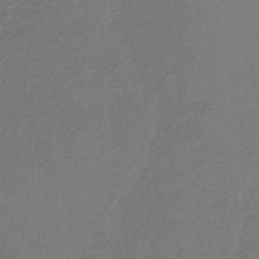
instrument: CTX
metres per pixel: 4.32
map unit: HNb
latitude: -37.3320
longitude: 56.3684
